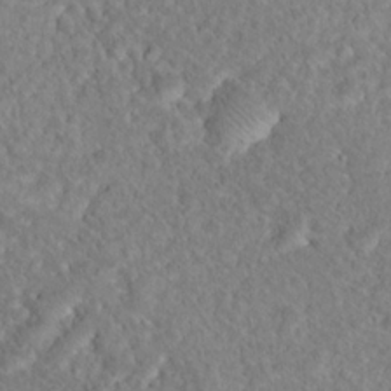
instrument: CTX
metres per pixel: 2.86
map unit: Nhu
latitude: 16.9892
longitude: -32.8947
